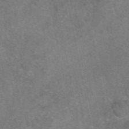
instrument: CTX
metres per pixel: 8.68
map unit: eAb
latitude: 48.4412
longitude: 109.5210
